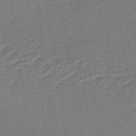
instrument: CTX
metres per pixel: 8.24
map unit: lHb
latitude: -39.0109
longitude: 59.1053
